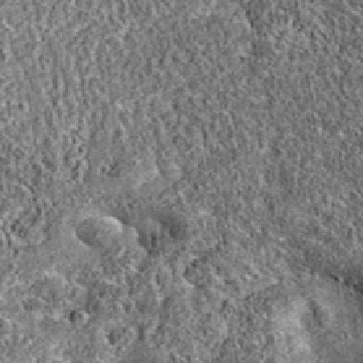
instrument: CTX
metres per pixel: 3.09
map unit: eAb
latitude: 36.1389
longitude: 110.8786
